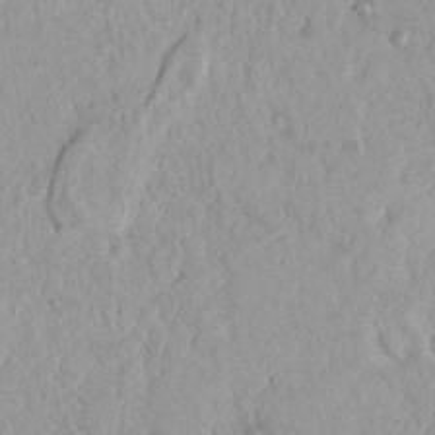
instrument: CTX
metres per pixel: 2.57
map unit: Nhu
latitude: 18.7813
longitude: -77.4426
